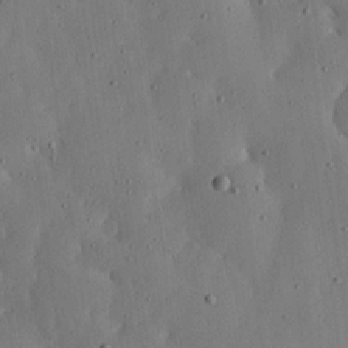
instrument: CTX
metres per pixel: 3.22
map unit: lHvf
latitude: 19.6694
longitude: -115.3481
